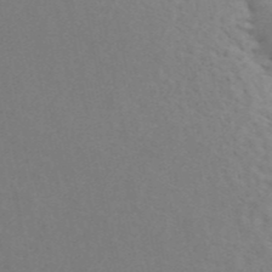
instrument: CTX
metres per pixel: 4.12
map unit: ANa
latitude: 45.1403
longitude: 25.8044
